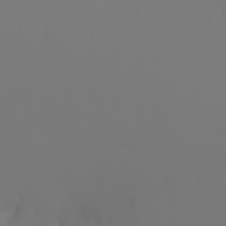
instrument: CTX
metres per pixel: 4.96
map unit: Nhu
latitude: -6.9352
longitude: -84.1011
